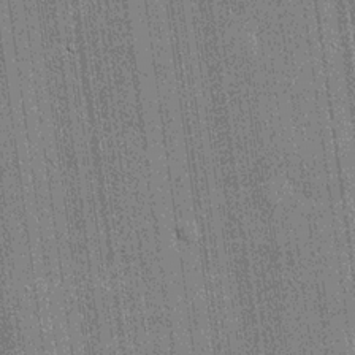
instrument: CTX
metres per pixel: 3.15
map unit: lHvf
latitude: 19.9150
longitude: 142.9541
